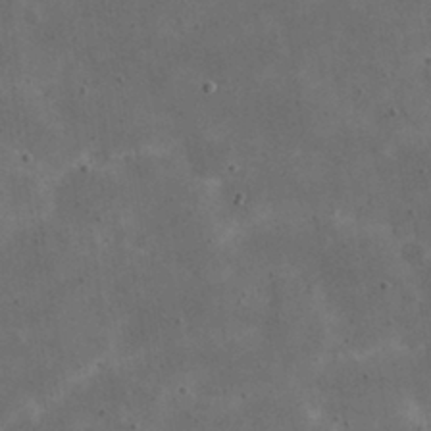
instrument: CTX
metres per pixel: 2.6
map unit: eHh
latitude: 21.9150
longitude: -66.9324
